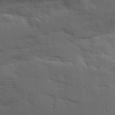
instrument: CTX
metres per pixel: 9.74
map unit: Ave
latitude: 14.8947
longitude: -130.3468
